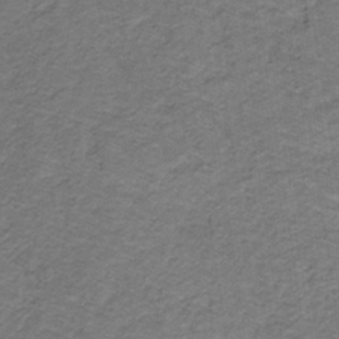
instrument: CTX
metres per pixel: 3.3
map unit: lHb
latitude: -32.0094
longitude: 65.2565
